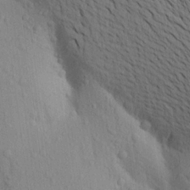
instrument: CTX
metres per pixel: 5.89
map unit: Aa
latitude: 19.8205
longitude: -149.3671
